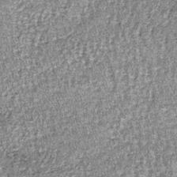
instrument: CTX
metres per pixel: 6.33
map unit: lHb
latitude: -39.1053
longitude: 66.9542
